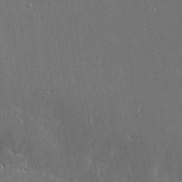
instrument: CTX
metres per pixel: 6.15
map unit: Ave
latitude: 18.0255
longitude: -139.4804
